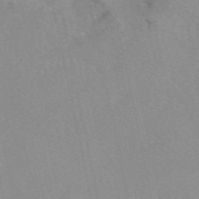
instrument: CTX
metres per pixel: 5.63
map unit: eAb
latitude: 48.9325
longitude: 104.4251
